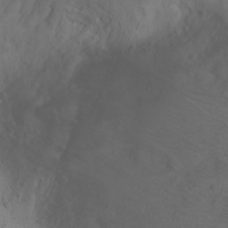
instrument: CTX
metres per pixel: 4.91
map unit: Nhu
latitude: -4.7463
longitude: -80.2522
